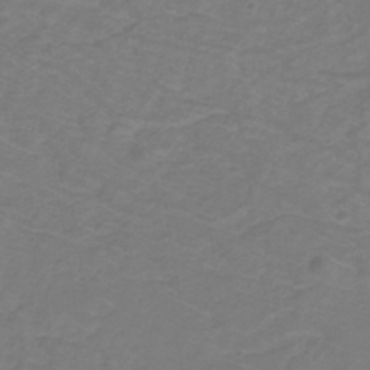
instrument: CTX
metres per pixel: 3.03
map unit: lHb
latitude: -31.1809
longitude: 65.1998
